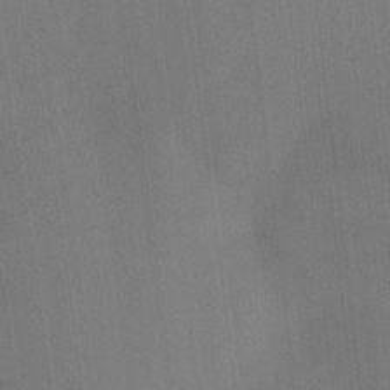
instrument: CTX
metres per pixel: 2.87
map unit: Ht
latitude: -6.1794
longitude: -27.5371
